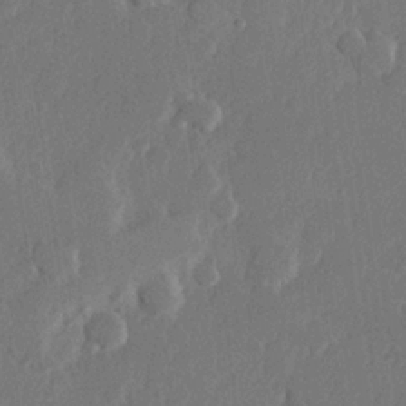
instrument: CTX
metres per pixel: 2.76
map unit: lHvf
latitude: 23.1025
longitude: 145.3699
